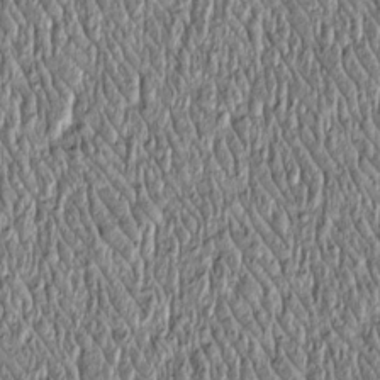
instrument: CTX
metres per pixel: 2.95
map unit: Htu
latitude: -4.2739
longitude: 158.9542
